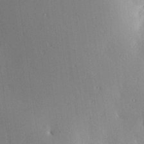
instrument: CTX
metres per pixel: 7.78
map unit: Hve
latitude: 25.3859
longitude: -91.9528
